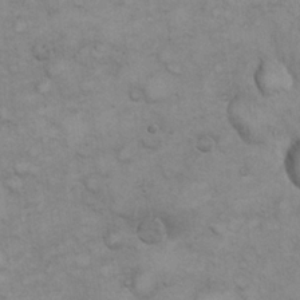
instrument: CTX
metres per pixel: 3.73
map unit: eHh
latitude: 21.9717
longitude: -59.1781
